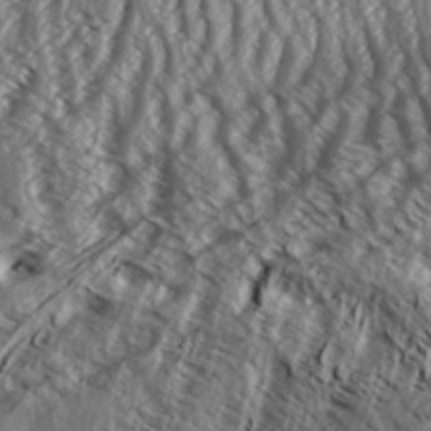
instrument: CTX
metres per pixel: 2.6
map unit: Aa
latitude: 32.8002
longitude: -137.4805
